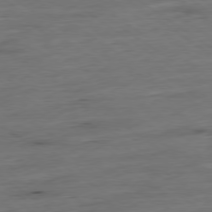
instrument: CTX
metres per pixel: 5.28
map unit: Hpe
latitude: -79.4076
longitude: 12.7085
